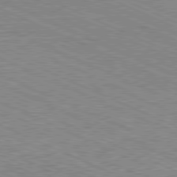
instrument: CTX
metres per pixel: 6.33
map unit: Hpe
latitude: -81.5966
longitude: 11.1998
